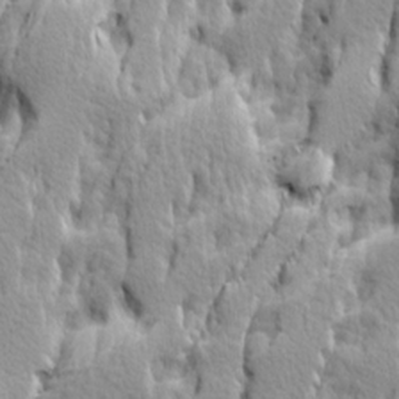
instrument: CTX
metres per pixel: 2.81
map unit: Ave
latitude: 14.5735
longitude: -134.4790
